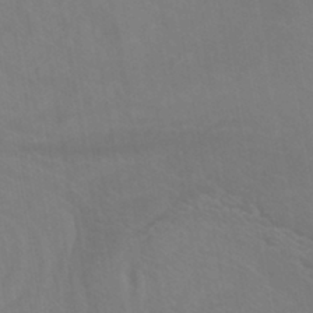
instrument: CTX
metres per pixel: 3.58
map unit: eHb
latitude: -43.3698
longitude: 87.8045
